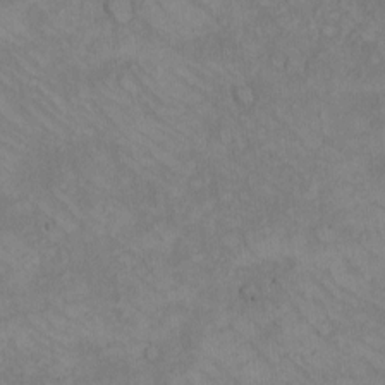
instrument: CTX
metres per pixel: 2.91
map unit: eHh
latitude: -8.3117
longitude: -69.2915
